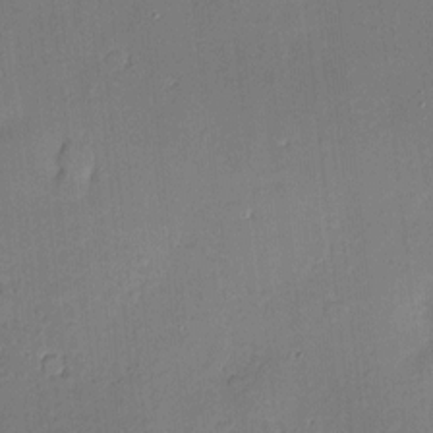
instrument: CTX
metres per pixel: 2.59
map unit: Nve
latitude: -8.8597
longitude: 175.3698
